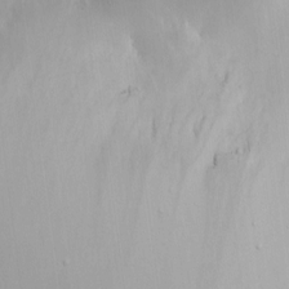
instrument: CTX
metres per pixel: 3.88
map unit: eHh
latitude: 4.9325
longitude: -69.1592
